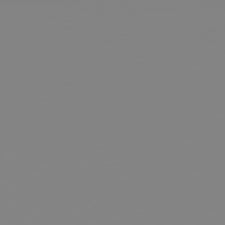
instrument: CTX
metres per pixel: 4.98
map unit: Hpe
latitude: 78.3090
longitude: 179.0108
